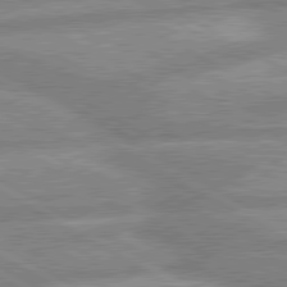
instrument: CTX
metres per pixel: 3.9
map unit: lApd
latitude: 80.2145
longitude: -166.5923
